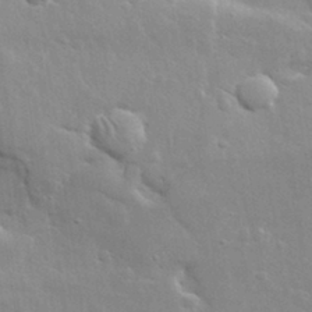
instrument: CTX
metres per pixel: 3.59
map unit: lHvf
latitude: 32.0444
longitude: -89.5183
